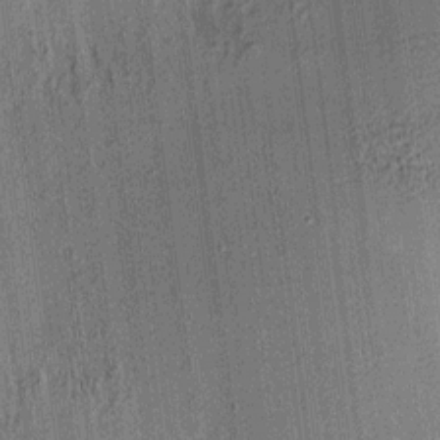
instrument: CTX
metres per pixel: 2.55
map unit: HNhu
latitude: 7.9717
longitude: 13.9745
